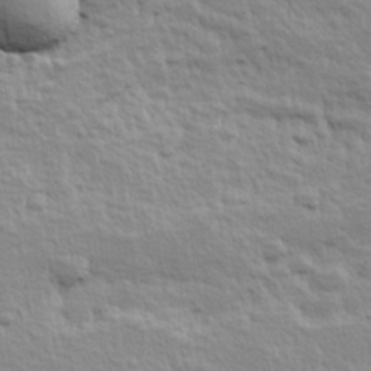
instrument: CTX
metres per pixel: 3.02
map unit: Hve
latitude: 24.8002
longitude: 144.6519
